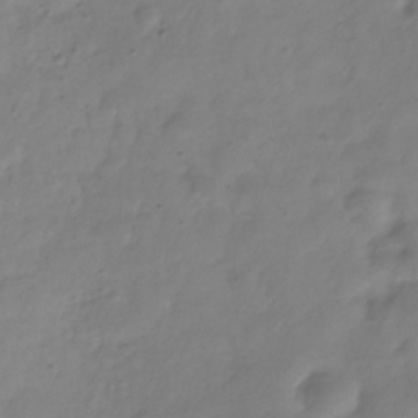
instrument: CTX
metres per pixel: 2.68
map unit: Hve
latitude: -32.4818
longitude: 91.8045
